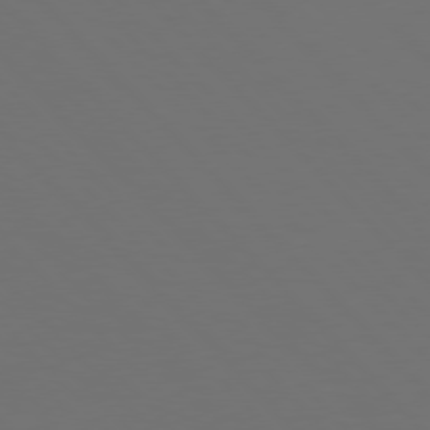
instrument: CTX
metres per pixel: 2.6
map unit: Hpe
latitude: 76.6112
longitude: -169.3860
